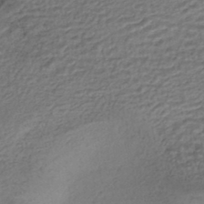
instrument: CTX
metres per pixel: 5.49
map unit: HNhu
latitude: -44.0850
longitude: 102.1984
